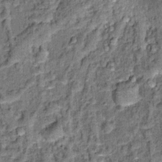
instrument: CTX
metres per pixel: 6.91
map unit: Hto
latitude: 14.7436
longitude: -34.9702
